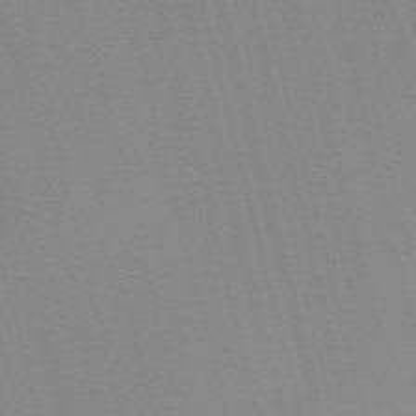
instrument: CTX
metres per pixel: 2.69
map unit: Nve
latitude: -57.8044
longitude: 62.3306
